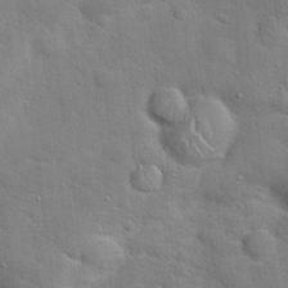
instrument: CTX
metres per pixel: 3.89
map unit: Hto
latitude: 20.5168
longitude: -49.5938
